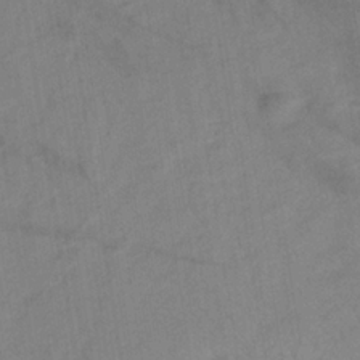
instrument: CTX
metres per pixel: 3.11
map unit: lHb
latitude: -33.5777
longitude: 71.8989
